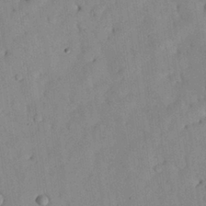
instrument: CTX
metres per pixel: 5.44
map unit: Nhu
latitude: 27.6694
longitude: -71.7072
